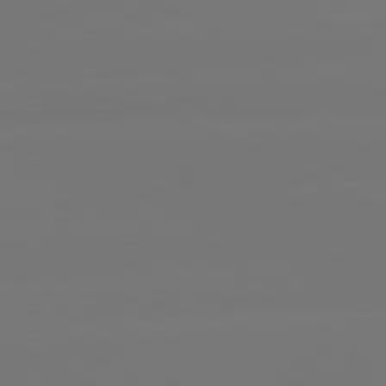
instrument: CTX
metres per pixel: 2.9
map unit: lApd
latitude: 80.8569
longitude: -149.5371
